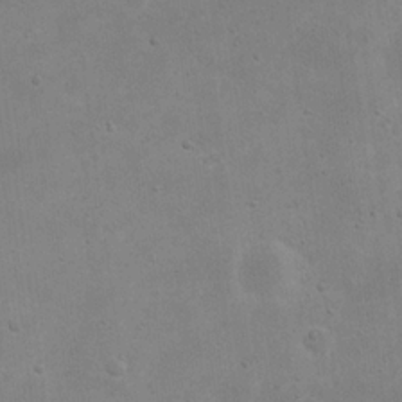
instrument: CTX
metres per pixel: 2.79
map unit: eHh
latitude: 20.7813
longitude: -69.4993
